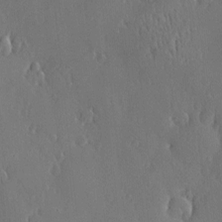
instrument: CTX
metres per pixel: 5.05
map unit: Nve
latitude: -7.6910
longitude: 173.4454
